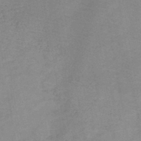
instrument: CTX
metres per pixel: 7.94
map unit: HNb
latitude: -45.6533
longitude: -38.0633
